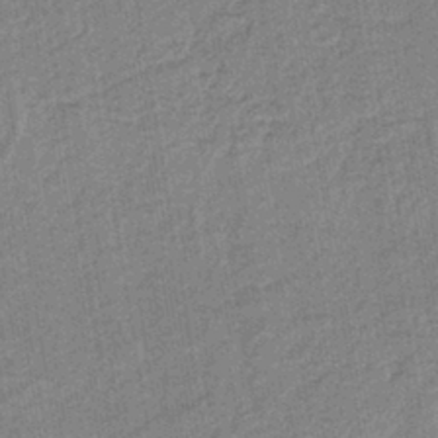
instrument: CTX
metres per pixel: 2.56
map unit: lHb
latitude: -41.3887
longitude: 62.5196
